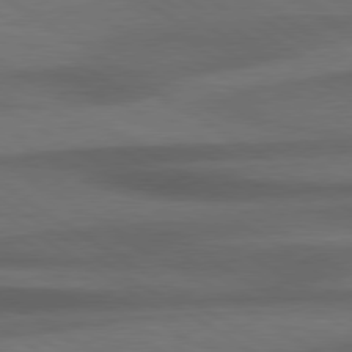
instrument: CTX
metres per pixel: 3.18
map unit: lApd
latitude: 79.3293
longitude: -123.6883
